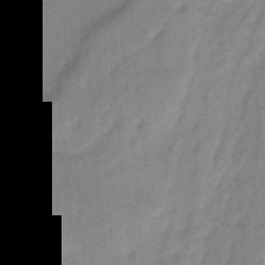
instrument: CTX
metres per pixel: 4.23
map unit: HNb
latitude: -34.3495
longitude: 60.0283
